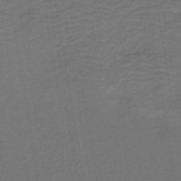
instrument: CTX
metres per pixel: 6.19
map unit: HNb
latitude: -42.8596
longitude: 51.2376
